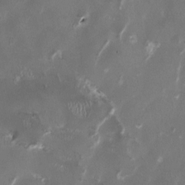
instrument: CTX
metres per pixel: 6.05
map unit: HNhu
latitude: 1.0836
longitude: -4.7246
